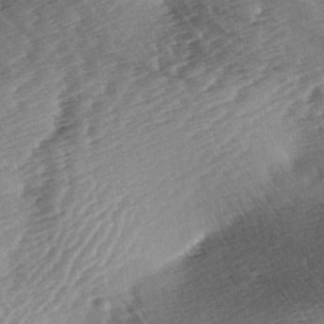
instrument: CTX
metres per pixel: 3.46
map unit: lAa
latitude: -3.8422
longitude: -126.7246
